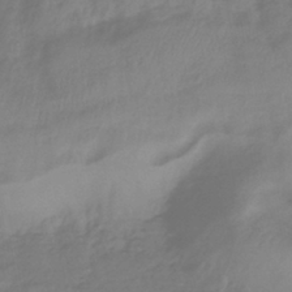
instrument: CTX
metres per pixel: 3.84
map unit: lHb
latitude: -41.8044
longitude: 81.0109
